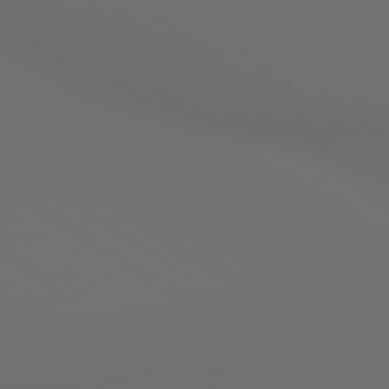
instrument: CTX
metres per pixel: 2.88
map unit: lApd
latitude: 79.7828
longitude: 176.1228
